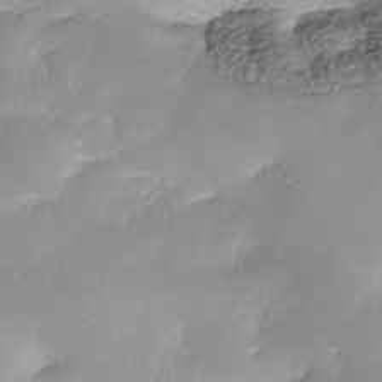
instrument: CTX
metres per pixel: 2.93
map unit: Nhe
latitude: -37.8800
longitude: -148.7813
